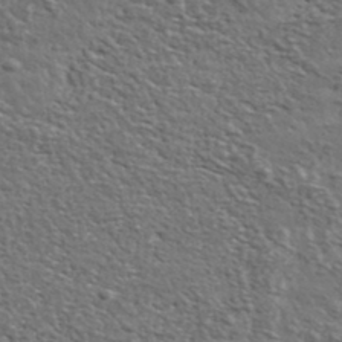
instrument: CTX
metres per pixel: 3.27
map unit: lHvf
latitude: 37.2915
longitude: -88.7625
